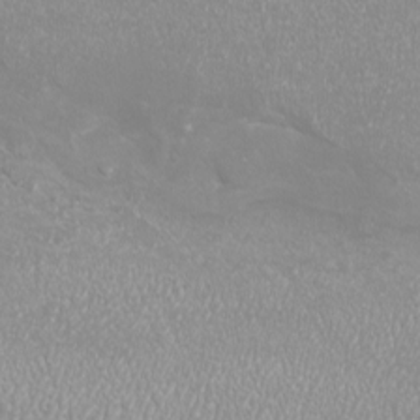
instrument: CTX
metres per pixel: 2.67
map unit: eHh
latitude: -7.3509
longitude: -77.4804
